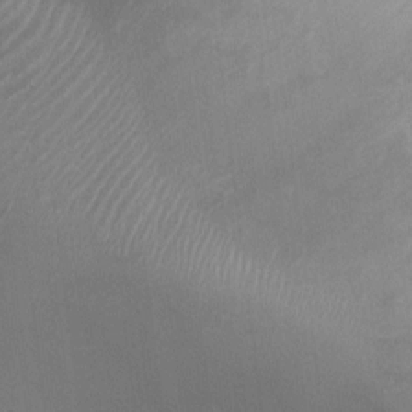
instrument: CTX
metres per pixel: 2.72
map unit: Ht
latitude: -3.0675
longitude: -15.8395
